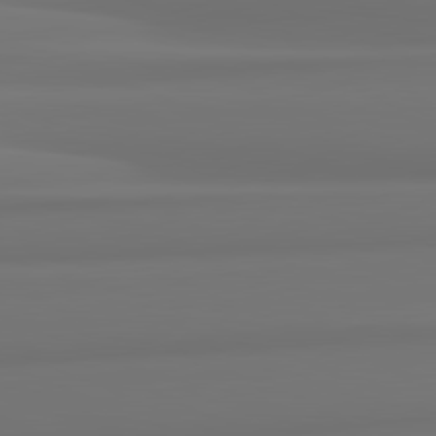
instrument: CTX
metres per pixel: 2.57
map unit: lApd
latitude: 82.0255
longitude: 175.6721
